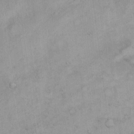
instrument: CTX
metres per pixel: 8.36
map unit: Hto
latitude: 13.8206
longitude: -61.3104
